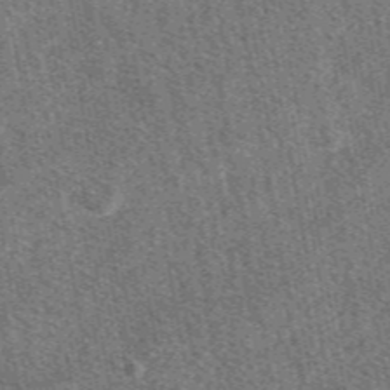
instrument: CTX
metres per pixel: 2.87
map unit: eAb
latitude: 47.9717
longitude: 117.4643
